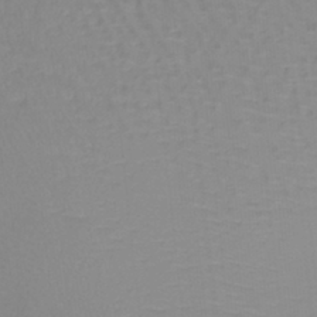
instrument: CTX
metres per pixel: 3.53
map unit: lHb
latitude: -40.4818
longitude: 65.4455
